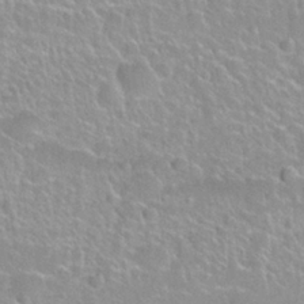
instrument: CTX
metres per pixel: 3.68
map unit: Nhu
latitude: 28.1767
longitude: -52.5924
